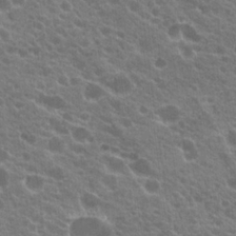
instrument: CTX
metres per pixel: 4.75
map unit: Hto
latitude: 20.6302
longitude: -35.4048
